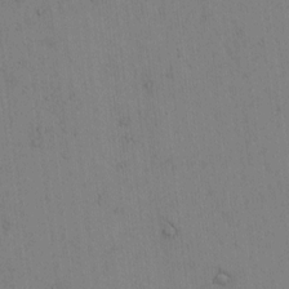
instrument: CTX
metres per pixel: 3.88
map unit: Htu
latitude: -3.5399
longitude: 170.3495
